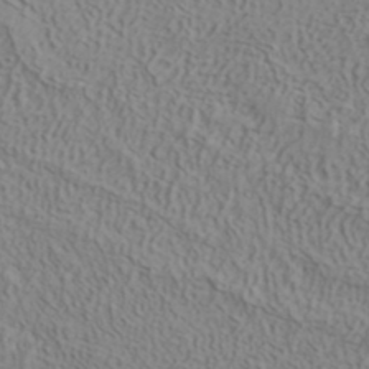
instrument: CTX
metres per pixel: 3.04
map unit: ANa
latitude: 38.5735
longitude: 22.7463
